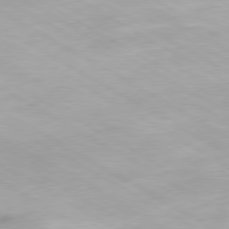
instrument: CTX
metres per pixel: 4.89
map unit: Hpe
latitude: -80.4629
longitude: 20.6140
